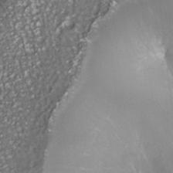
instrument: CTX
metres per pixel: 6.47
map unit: Nhe
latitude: -35.8422
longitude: -91.7072
